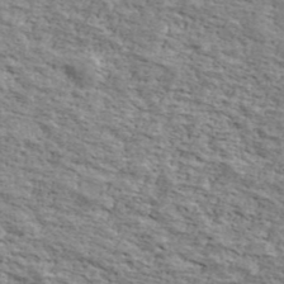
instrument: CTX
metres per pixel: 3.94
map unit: Ave
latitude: 41.1781
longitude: -109.8772
